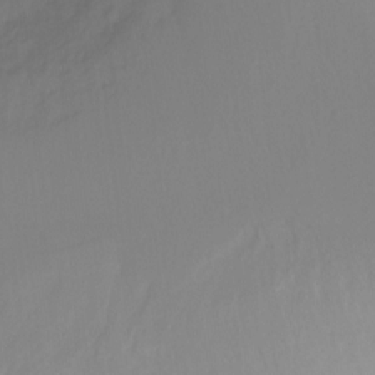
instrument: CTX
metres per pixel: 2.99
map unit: Ht
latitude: -16.1606
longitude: -42.8002
